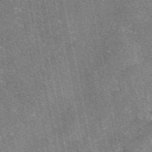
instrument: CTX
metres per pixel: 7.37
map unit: eAb
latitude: 47.8206
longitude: 106.4440
